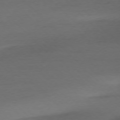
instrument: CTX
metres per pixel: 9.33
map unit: Ap
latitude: -77.3132
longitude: -70.8758
